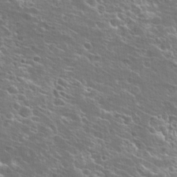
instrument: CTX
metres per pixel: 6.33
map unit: Hto
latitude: 25.8205
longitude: -44.7057
